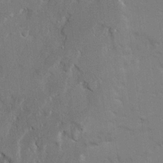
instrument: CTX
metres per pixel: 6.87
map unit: Ave
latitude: 23.1403
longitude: -130.5546
